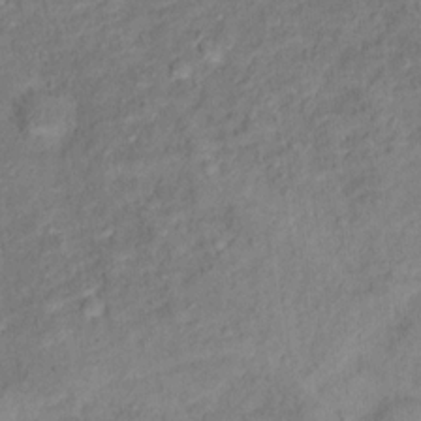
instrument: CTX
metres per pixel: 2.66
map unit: Ht
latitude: 13.7450
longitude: -39.1592
